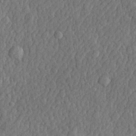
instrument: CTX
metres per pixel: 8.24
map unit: lHvf
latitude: 22.6868
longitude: 142.8974
